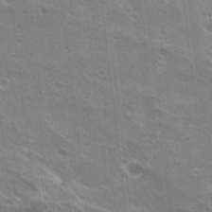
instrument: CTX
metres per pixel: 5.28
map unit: Hto
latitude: 22.9892
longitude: -42.3845
